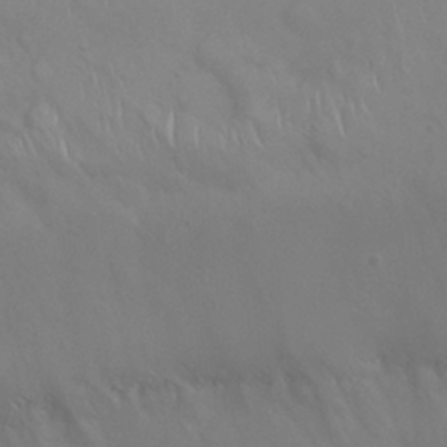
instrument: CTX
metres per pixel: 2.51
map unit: Nhu
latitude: 26.6113
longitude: -55.1025
